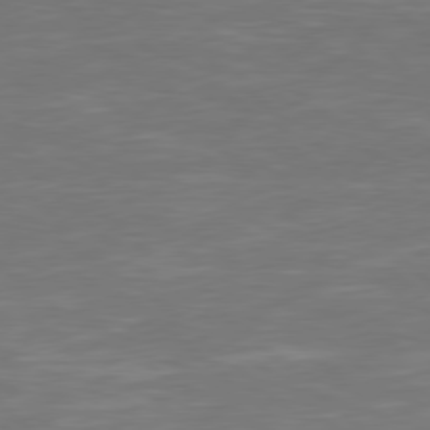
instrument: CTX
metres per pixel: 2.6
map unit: Hpe
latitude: 78.1389
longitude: -125.2159
